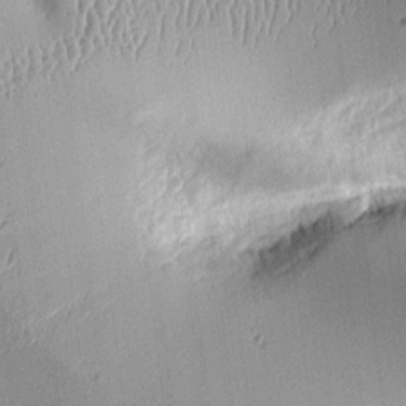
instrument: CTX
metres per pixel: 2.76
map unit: Aa
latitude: 10.0255
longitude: -128.8380
